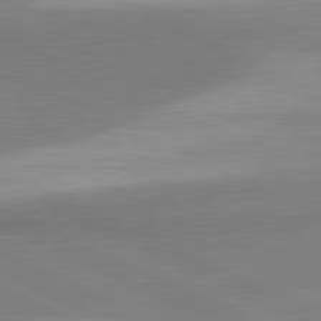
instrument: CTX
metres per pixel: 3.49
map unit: lApd
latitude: 81.5371
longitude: 162.7463
